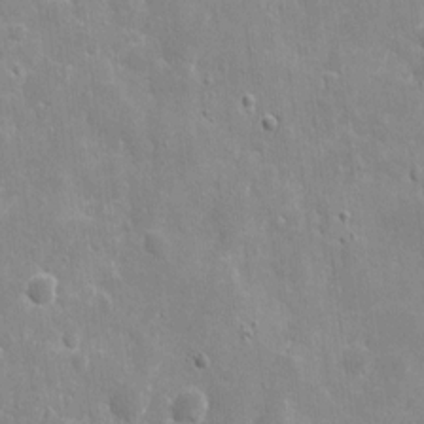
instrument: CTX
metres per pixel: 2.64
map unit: eHh
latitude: 9.4804
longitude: -69.8772
